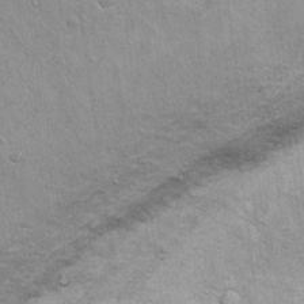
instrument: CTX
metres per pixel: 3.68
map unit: Ht
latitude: 8.6491
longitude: -36.6490
